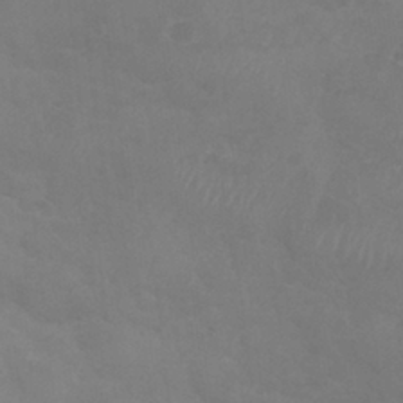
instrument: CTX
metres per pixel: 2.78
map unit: Nhu
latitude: 27.8017
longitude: -54.2522
